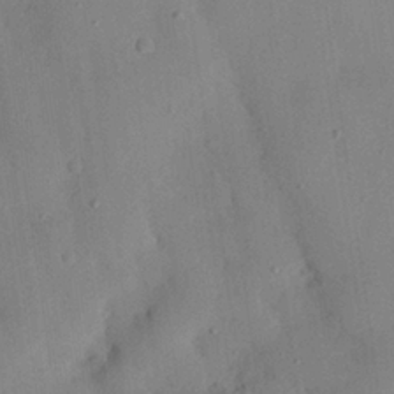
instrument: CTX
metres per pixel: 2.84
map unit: Nhu
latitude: 26.2334
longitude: -72.9514
